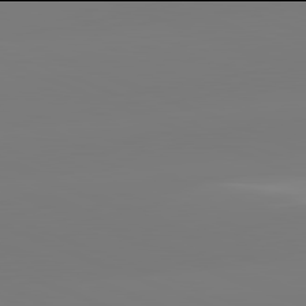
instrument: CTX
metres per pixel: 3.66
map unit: lApd
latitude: 81.9906
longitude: -159.2159
